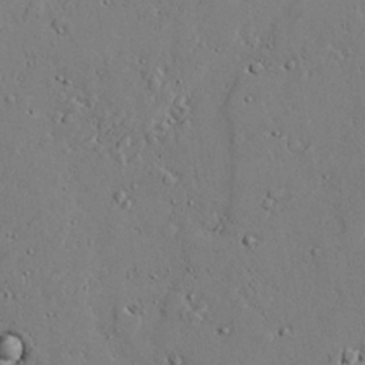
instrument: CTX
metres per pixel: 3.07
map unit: lAvf
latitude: 24.4412
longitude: -110.1389
